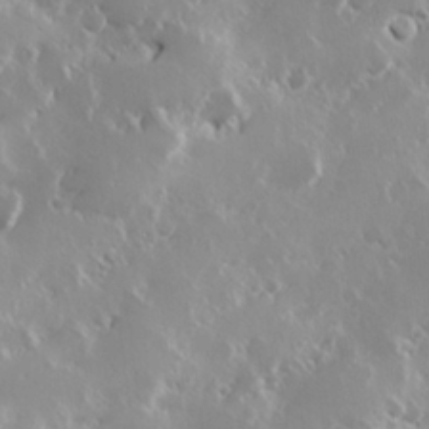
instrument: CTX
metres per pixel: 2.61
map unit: Hve
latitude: 24.0822
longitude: 146.0472
